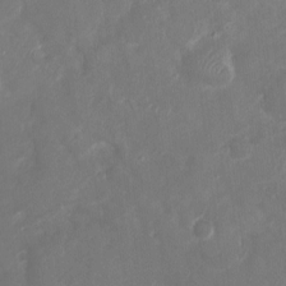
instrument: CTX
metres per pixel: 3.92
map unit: Ht
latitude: -2.8596
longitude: -20.6302
